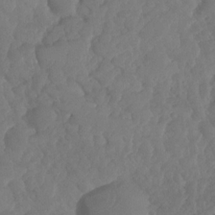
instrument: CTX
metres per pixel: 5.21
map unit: HNhu
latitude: -24.9353
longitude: 49.9178
